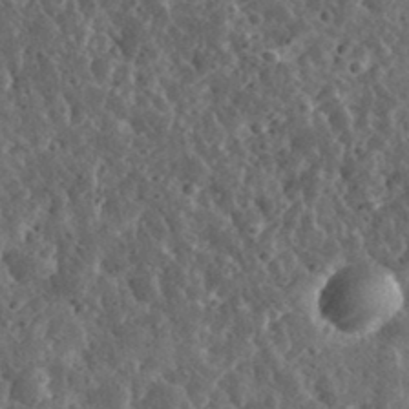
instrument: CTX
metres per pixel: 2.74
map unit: eHh
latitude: 34.3656
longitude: -79.3482
